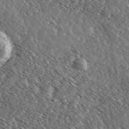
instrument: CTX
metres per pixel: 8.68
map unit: Ave
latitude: 36.9892
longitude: -109.6127
